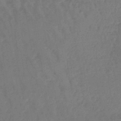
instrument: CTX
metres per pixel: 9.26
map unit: lHb
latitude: -45.3699
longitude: 69.7855
